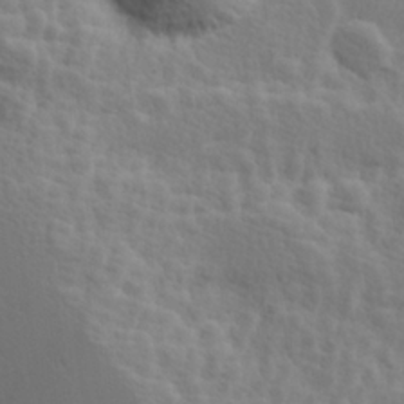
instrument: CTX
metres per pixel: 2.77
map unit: Hve
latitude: 25.2537
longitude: 145.4832
